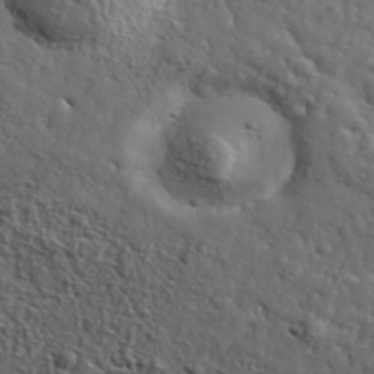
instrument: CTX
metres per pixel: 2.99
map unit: lHvf
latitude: 36.4034
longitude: -86.1767
